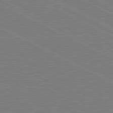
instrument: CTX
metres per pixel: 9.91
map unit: lApd
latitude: 81.3293
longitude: 151.0675
